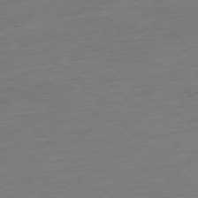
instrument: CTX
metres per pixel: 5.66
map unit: Hpe
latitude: -77.5210
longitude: -13.5560
